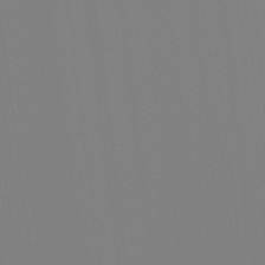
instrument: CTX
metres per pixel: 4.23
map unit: Ht
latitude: -13.1242
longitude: -50.3278
